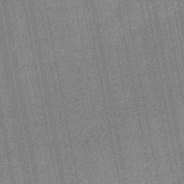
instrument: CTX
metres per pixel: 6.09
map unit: HNb
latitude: -49.3510
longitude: -38.3845
